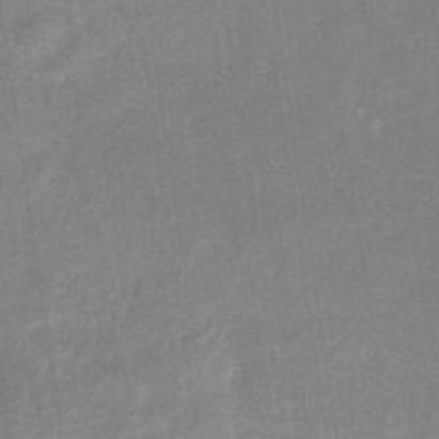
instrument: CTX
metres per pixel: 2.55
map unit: eHb
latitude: -35.6911
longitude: 73.5588
